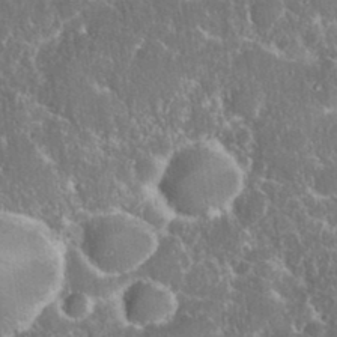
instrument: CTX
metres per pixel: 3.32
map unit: eHh
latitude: 36.7246
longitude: -61.1025
